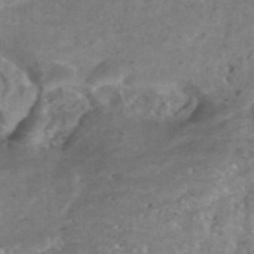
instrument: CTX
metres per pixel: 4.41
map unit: ANa
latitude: -41.9367
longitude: 103.9745
